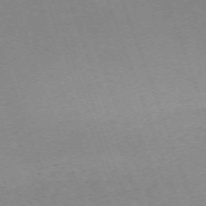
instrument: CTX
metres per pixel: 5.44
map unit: Nhu
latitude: -68.0283
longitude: 37.8800
